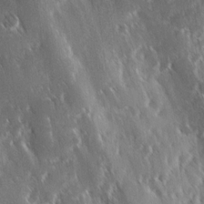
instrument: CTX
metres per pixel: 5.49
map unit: Ave
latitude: 9.1970
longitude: -104.1200
